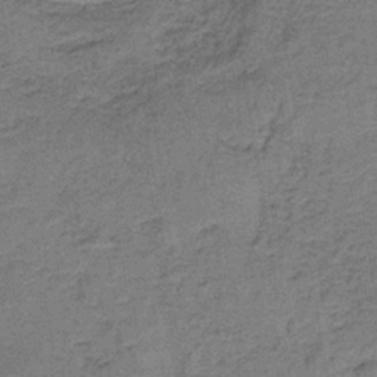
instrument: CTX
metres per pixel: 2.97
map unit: HNb
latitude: -35.8044
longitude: 54.2362
